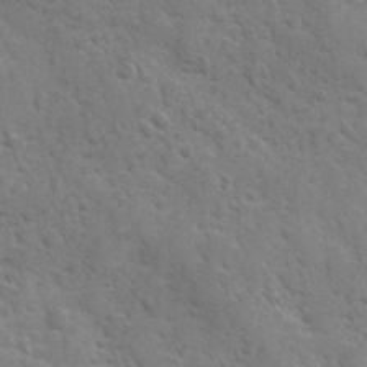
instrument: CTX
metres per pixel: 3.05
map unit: Ave
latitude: 10.5924
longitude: -103.3670
